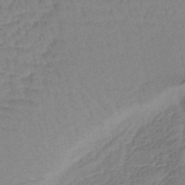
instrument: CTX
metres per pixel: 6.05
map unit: lHb
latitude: -43.0486
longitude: 78.4629
